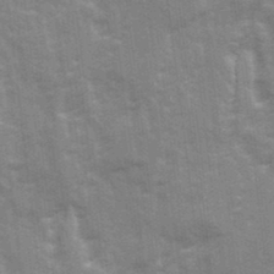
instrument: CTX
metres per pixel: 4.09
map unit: Ave
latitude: 21.9339
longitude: -133.6127
